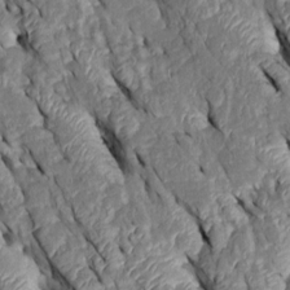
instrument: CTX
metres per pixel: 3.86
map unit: Htu
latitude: 0.5168
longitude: 149.0487
